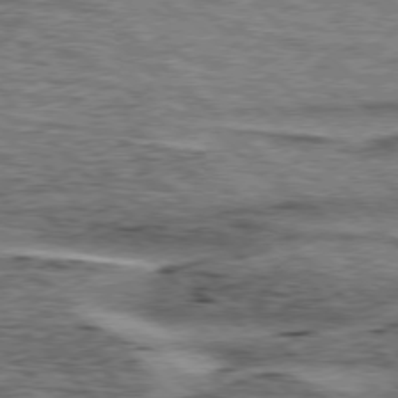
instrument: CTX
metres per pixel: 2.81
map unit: lApd
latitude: 76.7435
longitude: -78.5546
